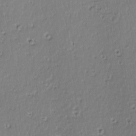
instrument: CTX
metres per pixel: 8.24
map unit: lAvf
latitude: -9.6155
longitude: -119.6883
